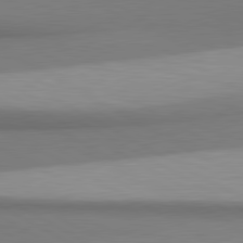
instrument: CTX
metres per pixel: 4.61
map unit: lApd
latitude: 81.0080
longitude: 174.7841
